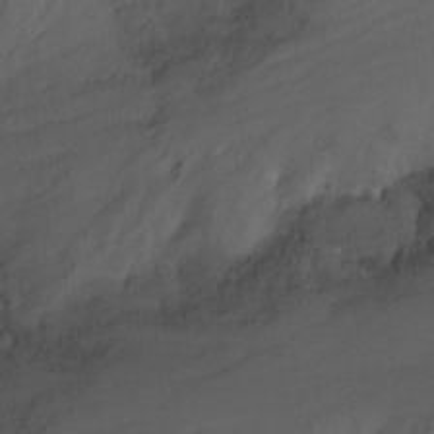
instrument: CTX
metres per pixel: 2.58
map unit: Nhu
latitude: -17.2565
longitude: -47.7639
